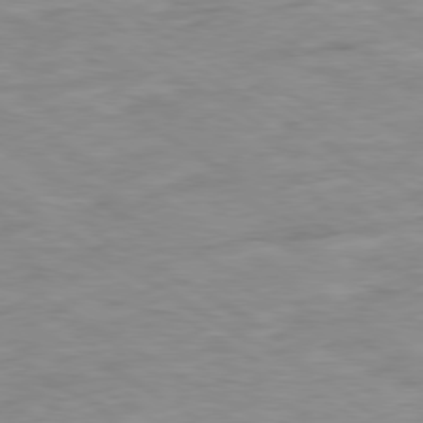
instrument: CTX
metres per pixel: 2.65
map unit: Ap
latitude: -80.1795
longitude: -74.5357
